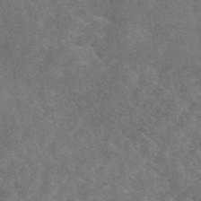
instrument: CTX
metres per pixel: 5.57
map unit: eAb
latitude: 45.2537
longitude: 123.6911
